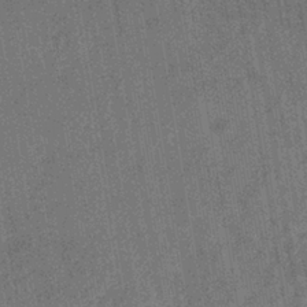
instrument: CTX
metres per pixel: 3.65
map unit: eHb
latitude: -35.3510
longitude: 80.9353
